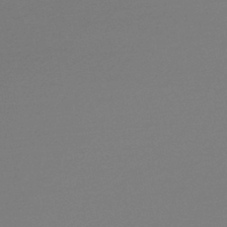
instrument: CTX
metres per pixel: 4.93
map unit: lHb
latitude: -47.2376
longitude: 66.6140
